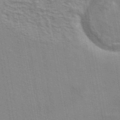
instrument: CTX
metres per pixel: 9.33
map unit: eAb
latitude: 42.7813
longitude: 107.7289
